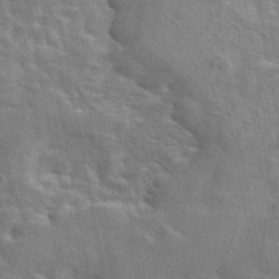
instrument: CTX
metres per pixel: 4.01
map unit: eAb
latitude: 44.4601
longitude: 113.3510
